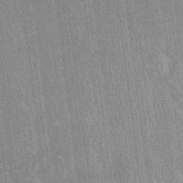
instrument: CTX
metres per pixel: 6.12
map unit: Htu
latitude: -6.6329
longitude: 155.3320
